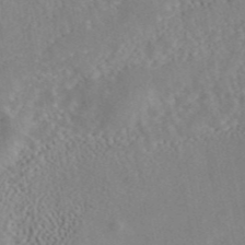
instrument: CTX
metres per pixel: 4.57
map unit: ANa
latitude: 44.8191
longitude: 23.1809
